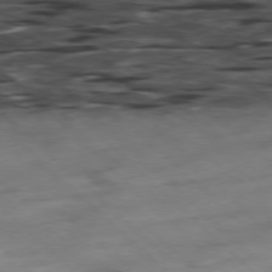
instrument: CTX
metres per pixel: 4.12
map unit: Hpe
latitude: -78.3684
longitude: -18.6301
